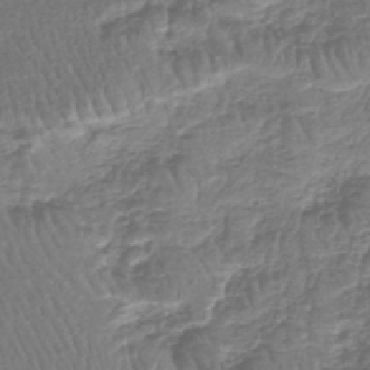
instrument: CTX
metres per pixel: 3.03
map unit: lHb
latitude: -42.3306
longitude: 64.6519
